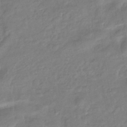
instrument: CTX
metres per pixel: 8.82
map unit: eHb
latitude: -40.5574
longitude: 81.2376
